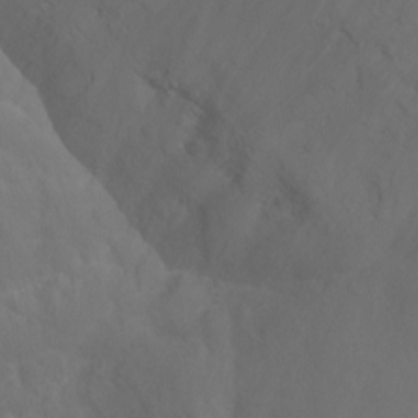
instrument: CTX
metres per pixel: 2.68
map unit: Nhu
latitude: -15.6533
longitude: -55.3104
